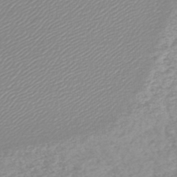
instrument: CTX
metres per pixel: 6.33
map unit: lHb
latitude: -45.0864
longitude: 65.5210
